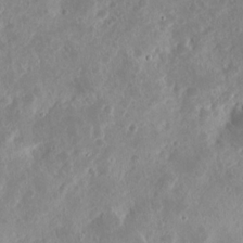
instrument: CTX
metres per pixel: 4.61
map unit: eHh
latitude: 13.3482
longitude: -72.8947
